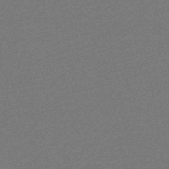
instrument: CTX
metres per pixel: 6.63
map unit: HNb
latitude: -48.3684
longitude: 59.9556
